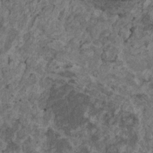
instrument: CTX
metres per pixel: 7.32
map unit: HNhu
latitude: 0.2333
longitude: 4.9163
